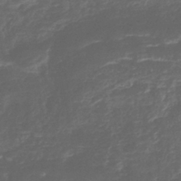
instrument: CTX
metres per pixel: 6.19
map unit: lHb
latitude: -40.7274
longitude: 78.6329
